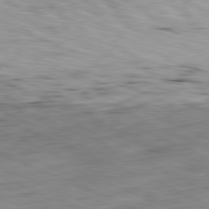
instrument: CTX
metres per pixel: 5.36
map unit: Ap
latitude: -81.7100
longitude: -83.4993
